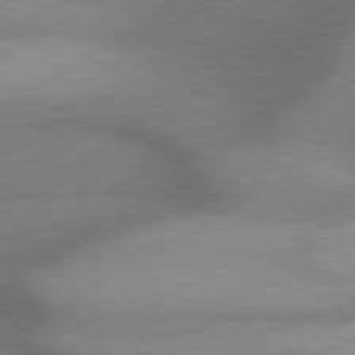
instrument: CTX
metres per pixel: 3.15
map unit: lApd
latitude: 80.0444
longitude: -118.5357
